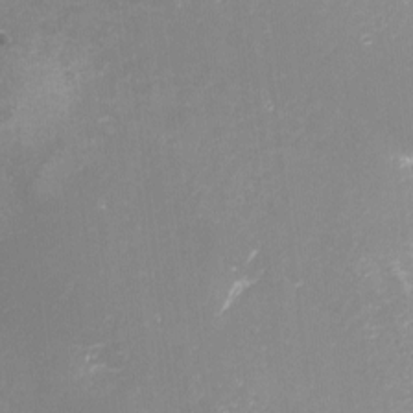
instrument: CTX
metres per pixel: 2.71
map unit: Nhu
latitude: -9.5588
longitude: -78.6680
